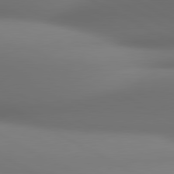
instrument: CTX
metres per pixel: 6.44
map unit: lApd
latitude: 80.9892
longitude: 136.6518
